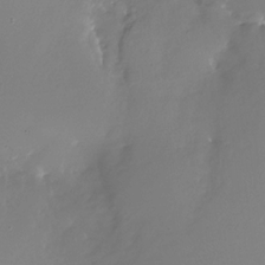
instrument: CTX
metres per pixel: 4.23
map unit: Nhu
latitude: -28.7463
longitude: -79.8395
